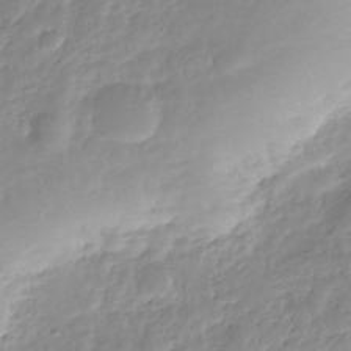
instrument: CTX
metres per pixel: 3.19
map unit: Nhe
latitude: -36.8974
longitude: -178.4601
